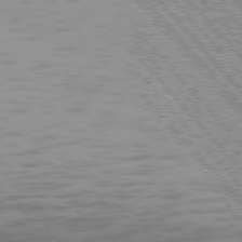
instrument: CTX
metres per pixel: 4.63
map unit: Hpe
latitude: 75.3671
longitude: -126.6113
